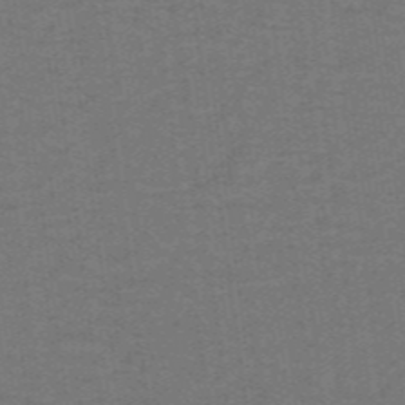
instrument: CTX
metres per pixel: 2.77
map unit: lHb
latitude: -42.4628
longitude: 54.6897
